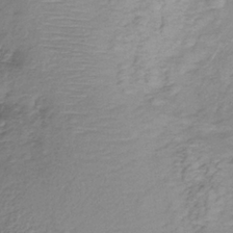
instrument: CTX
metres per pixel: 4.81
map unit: HNb
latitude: -33.4266
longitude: 60.7085
